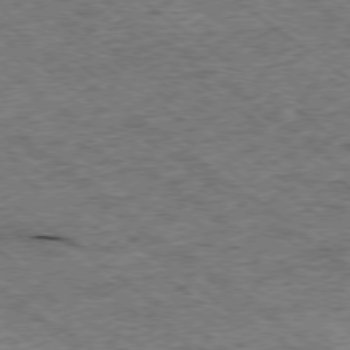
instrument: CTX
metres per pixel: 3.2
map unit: Ap
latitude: -78.7085
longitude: -85.8206
